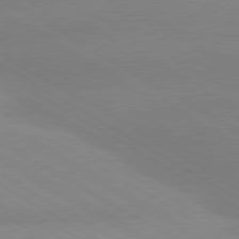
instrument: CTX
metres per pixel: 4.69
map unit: lApd
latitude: 80.0633
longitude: -153.1026
